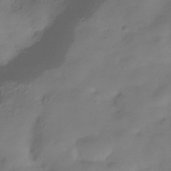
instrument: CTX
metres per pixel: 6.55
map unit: Hve
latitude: -33.1054
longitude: 91.2187
